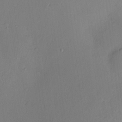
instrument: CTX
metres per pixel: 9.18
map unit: Htu
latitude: -9.0486
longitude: 176.3117
